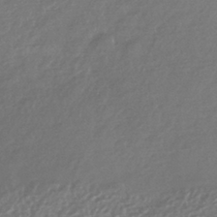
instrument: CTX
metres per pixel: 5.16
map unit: HNhu
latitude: -42.8974
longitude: 95.3131
